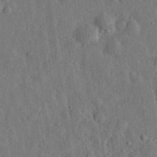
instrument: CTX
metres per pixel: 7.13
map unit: eHh
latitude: 31.2726
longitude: -74.4223
